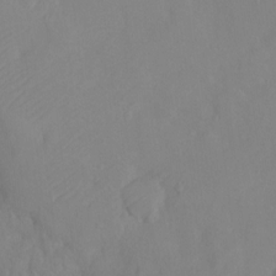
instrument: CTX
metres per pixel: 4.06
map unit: Ht
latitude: -0.1795
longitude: -35.1781
